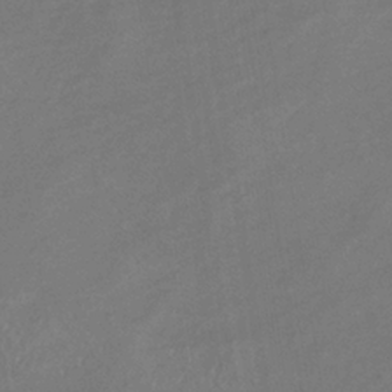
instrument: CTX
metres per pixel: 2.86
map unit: lHb
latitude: -34.6707
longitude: 67.5777
